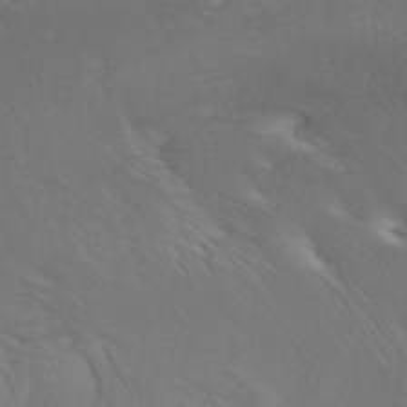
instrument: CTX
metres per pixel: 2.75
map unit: ANa
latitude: 36.2712
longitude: 13.9745
